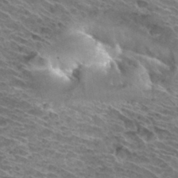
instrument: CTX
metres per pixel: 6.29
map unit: Hto
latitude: 32.9514
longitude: -40.2144
